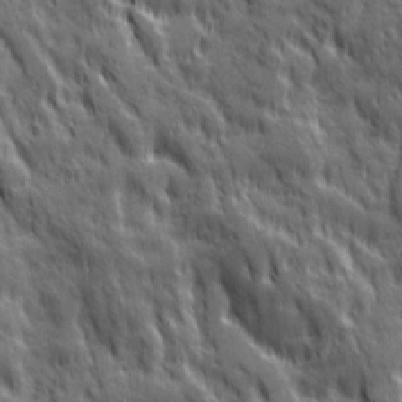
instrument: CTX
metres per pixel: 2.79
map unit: Ave
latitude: 19.8772
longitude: -134.4979
